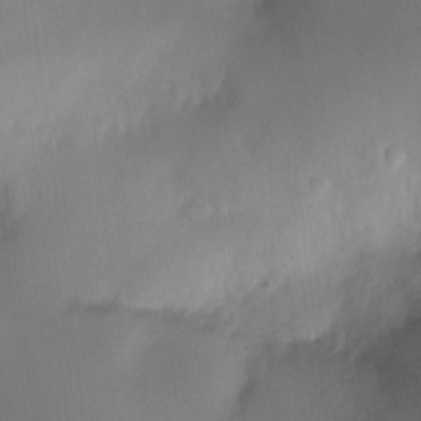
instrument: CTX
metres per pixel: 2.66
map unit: Ht
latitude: -6.0661
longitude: -21.4994
